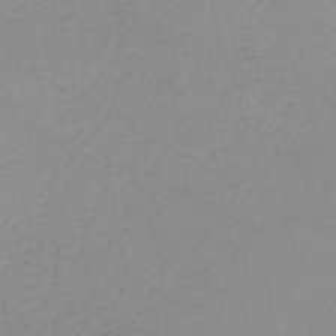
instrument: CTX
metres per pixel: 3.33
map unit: HNb
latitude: -52.1227
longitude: -51.5371
